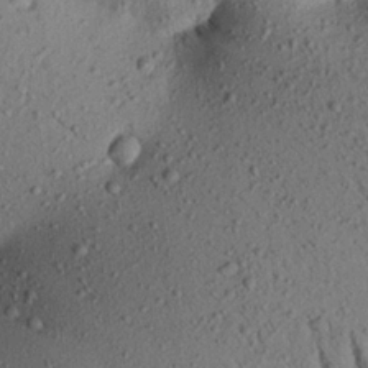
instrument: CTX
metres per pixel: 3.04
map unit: Aa
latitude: 20.1389
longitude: -149.0081
